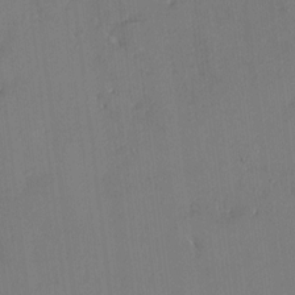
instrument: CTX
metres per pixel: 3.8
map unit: HNhu
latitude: 7.7639
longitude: 3.5021
